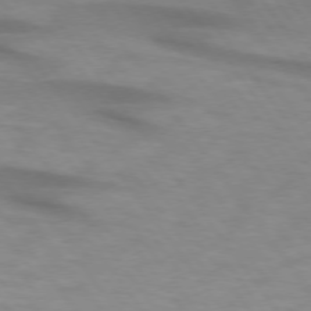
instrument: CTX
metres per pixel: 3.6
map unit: lApd
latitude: 74.3656
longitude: -59.9150
